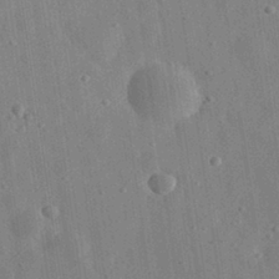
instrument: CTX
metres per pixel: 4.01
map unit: eHh
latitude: 32.8002
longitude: -78.1389
